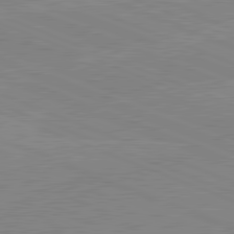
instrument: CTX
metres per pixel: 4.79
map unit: lApd
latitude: 81.7072
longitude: -158.0255
